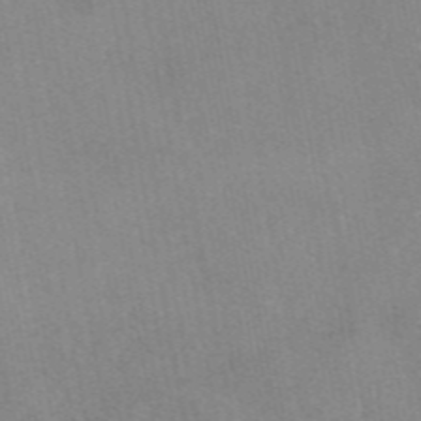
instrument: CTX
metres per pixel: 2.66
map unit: eAb
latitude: 47.0081
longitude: 113.1998
